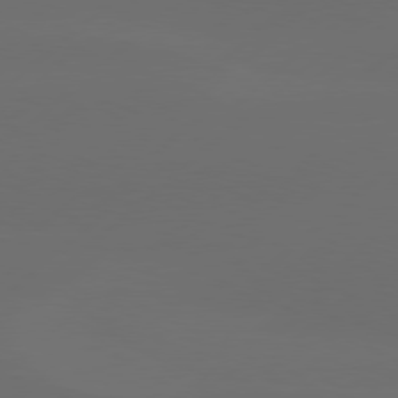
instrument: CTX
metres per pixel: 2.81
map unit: Hpe
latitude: 78.2334
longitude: -132.1956
